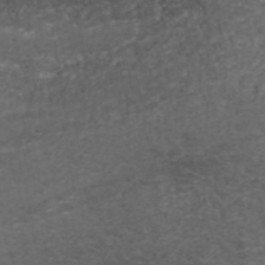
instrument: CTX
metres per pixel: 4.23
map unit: ANa
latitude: 41.8394
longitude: 27.1053
